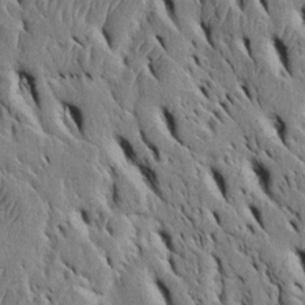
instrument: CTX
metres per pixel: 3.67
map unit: Htu
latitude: -3.0864
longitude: 151.5588
